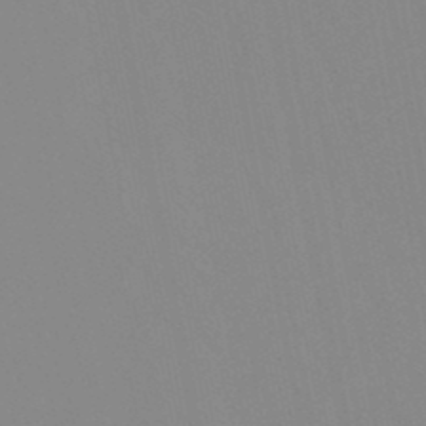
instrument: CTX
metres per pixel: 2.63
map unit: lHb
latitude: -48.0094
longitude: 69.7855
